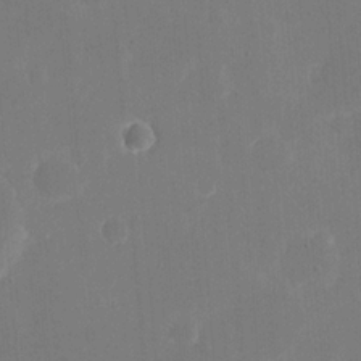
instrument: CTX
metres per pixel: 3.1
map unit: eHh
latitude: 19.9150
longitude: -67.9528
